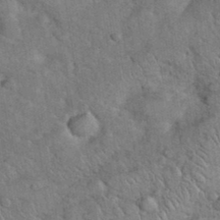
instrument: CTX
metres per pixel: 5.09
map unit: eHh
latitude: 37.4993
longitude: -64.5735
